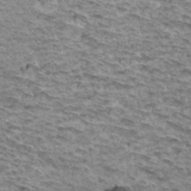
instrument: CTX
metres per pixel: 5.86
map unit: Hto
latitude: 34.3278
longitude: -40.1577
